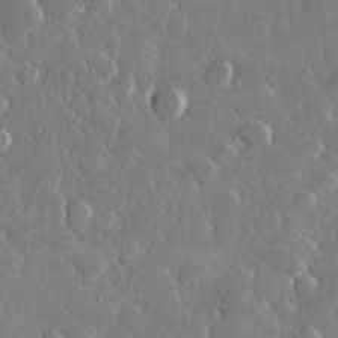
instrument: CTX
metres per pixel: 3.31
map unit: lHvf
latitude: 31.0648
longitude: -93.7638
